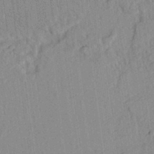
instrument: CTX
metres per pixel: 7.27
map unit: lAvf
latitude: 7.1214
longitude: 165.7856
